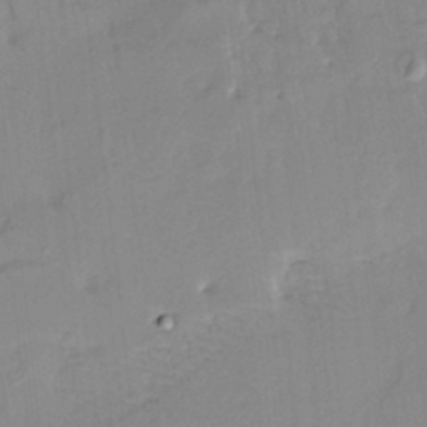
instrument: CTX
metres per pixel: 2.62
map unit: HNhu
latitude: 4.1956
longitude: 14.1228
